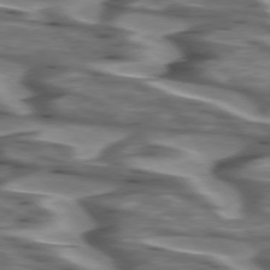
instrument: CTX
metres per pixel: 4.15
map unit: lApd
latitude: 74.7435
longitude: -58.0633
